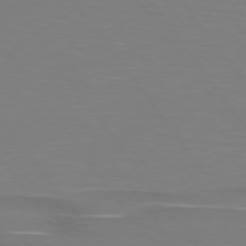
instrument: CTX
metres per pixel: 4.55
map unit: lApd
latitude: 74.5357
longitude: -79.6127
